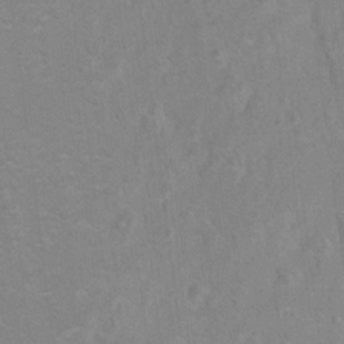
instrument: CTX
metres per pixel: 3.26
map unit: Hto
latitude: 5.5182
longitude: -31.9151
